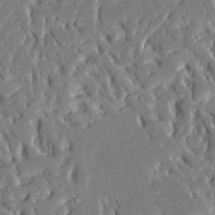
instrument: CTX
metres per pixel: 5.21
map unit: Ave
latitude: 15.6127
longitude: -140.0822
